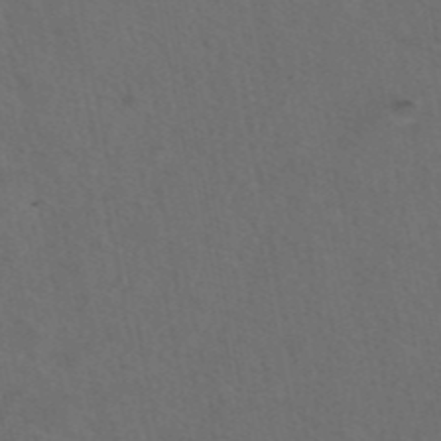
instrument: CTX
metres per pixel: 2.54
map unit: eAb
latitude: 43.4238
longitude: 104.6707
